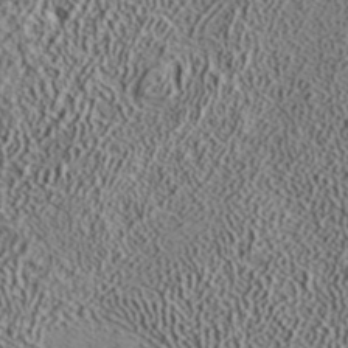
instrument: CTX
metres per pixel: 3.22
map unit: ANa
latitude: 39.5182
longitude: 18.1417
